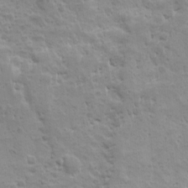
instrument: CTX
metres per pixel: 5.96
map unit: Ave
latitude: 10.2712
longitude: -104.5735
